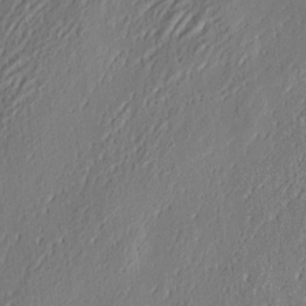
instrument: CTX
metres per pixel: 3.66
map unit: eHh
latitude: 4.1011
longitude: -77.7638
